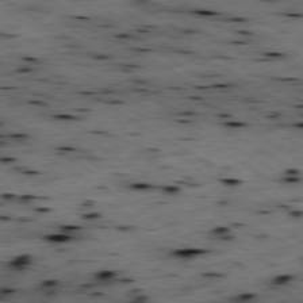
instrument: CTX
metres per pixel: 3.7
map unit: Hpe
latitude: -79.0486
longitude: -20.1578
